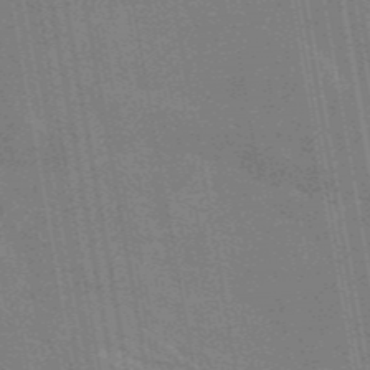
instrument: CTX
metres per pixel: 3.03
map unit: eAb
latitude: 46.2145
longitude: 122.3873
